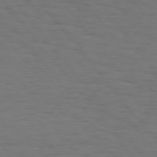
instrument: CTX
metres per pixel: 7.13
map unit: Hpe
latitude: 75.2348
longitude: -131.6694
